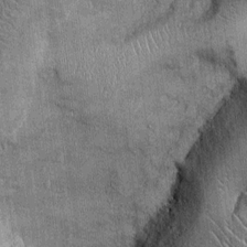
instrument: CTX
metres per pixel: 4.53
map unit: Ht
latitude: -2.2550
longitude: -12.9892
